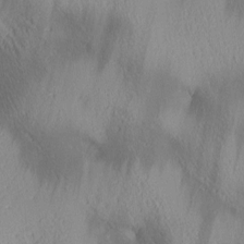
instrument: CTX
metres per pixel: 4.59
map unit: lAa
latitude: 4.3656
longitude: -117.4238
